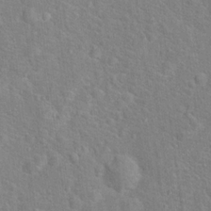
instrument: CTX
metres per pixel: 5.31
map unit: Hto
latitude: 17.0458
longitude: -42.9514
